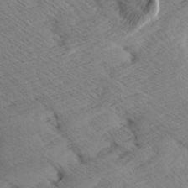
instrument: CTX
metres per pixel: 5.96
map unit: Aa
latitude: 7.8961
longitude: -140.1766
